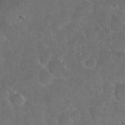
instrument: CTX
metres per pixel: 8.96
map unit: Nhu
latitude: 26.7246
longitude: -56.6112
